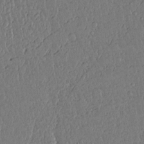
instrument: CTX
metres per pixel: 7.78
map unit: lAvf
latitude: 14.4034
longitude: -127.5749
